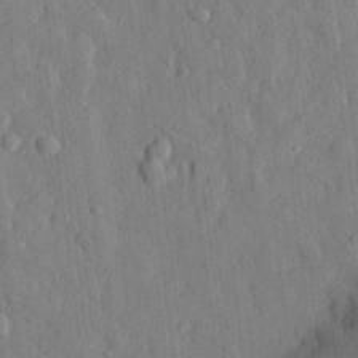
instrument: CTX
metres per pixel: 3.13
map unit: eHh
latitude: 29.2348
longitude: -76.8380
